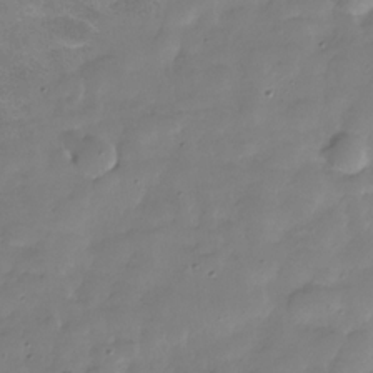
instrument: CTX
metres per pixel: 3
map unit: Hve
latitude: -30.2928
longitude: 95.5399
